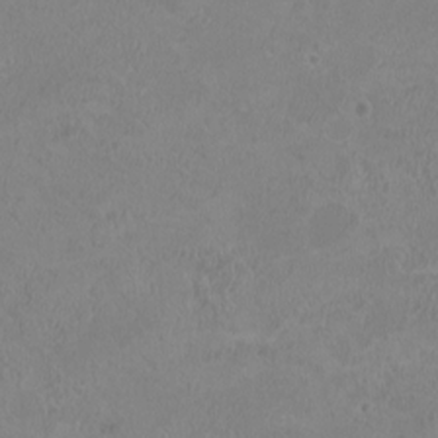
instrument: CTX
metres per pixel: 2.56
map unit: HNhu
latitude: 3.4237
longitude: -2.4223
